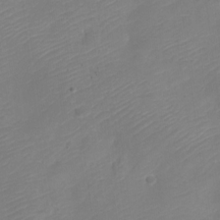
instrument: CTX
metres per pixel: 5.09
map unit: Nve
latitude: -21.3131
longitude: 106.4251
